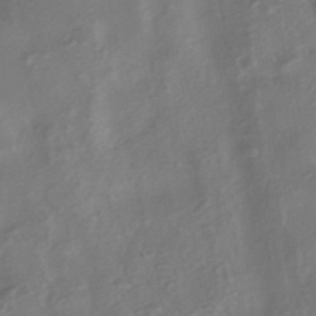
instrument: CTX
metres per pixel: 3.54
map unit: eHh
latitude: -42.0849
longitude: 118.4062
